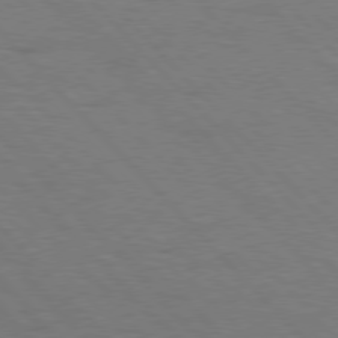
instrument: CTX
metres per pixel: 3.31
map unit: Hpe
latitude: 76.9324
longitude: -154.2522
